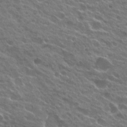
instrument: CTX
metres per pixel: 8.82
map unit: Hto
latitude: 24.5545
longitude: -37.7261
